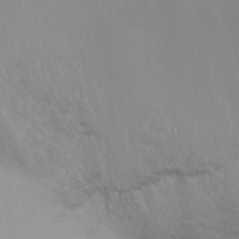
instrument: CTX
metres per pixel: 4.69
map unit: Ht
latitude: -15.2187
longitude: -41.3670
